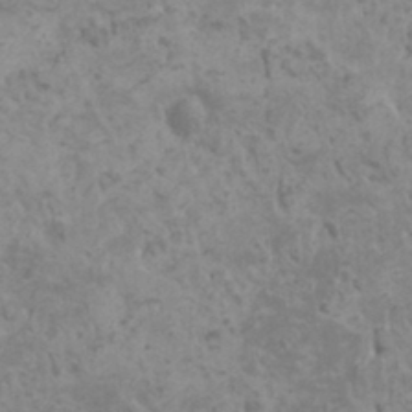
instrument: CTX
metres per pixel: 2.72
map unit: HNhu
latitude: -0.0472
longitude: 1.8612
